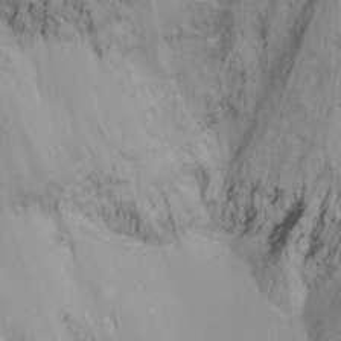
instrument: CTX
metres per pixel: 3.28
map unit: Nhu
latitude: -8.4440
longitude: -50.3089
